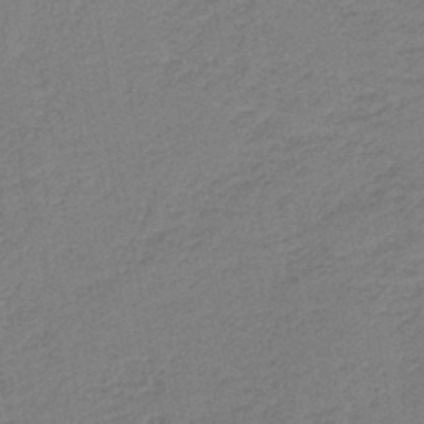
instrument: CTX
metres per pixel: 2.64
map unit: HNb
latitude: -42.2172
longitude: 49.5588
